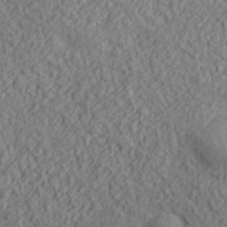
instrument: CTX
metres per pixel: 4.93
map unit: lHvf
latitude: 38.4790
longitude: -89.7639
